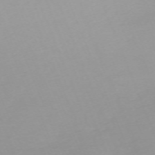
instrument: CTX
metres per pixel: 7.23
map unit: Nhu
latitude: -67.3887
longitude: 38.1984
